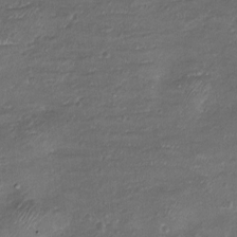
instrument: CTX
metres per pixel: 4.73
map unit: eHh
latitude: -3.8611
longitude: -75.2348
